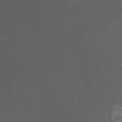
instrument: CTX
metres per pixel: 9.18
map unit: Nhu
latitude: -7.8233
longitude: -83.9150
